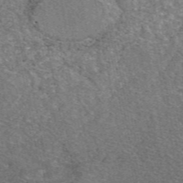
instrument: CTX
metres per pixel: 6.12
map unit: eAb
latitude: 48.3656
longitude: 114.7463
